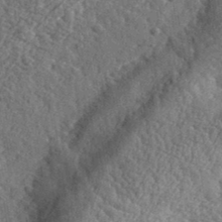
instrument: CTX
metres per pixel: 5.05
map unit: eHh
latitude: 36.2523
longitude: -79.9717
